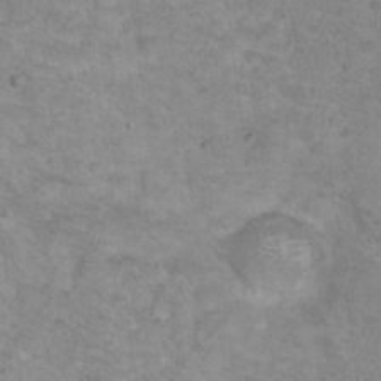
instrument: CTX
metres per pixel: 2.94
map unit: Nhu
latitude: 18.5734
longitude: -31.1592
